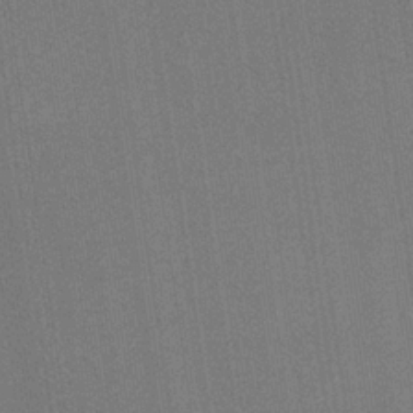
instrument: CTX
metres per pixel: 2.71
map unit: HNb
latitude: -32.2929
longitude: 57.6533
